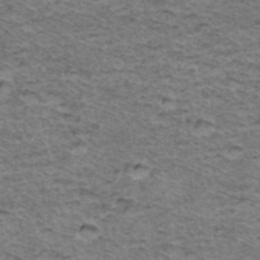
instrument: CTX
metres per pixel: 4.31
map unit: Hto
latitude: 37.0648
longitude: -46.6680
